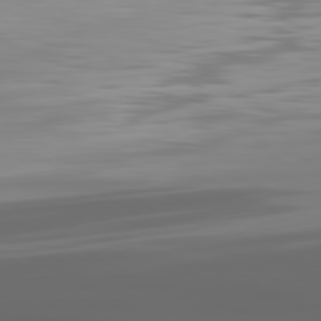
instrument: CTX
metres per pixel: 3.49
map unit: lApd
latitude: 80.2900
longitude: -92.9324
